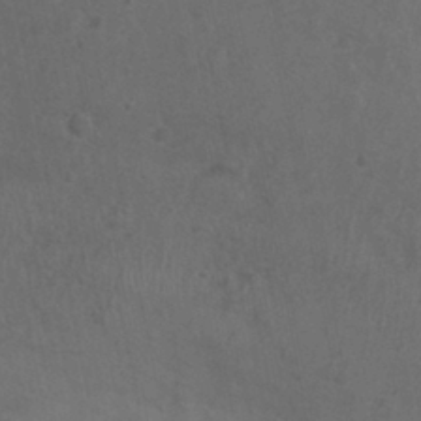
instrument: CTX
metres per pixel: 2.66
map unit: Nhu
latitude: 0.5357
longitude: -15.8584
